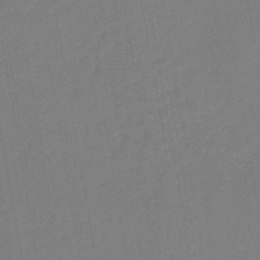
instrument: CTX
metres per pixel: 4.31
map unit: lHb
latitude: -42.5762
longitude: 68.2172
